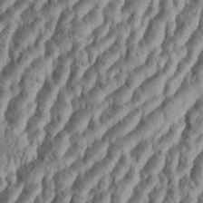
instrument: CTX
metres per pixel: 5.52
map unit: Aa
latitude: 34.4034
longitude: -136.9325
